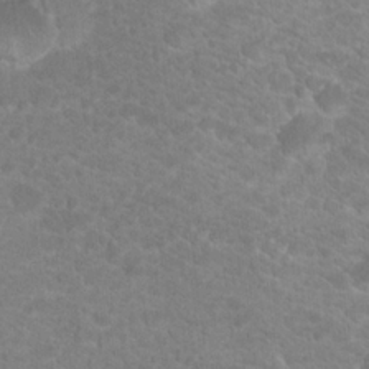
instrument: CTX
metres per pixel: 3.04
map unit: Hto
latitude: 18.8191
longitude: -37.8017
